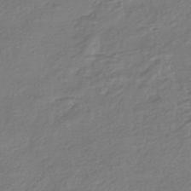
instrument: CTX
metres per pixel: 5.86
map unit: HNhu
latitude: -43.3509
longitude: 98.0094
